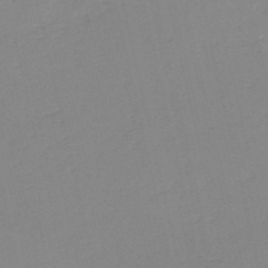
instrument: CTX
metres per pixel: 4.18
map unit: HNb
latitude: -54.2173
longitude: -39.0080
